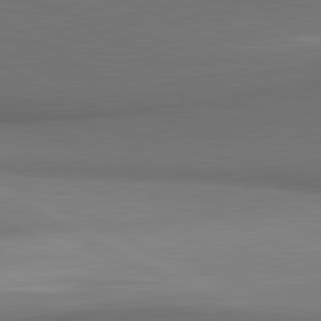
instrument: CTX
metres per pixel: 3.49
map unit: lApd
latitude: 81.4048
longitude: 154.8597
